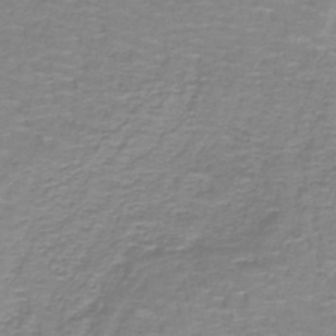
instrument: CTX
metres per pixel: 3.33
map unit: lHb
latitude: -41.0297
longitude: 56.8597
